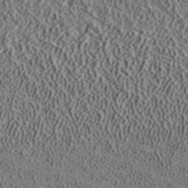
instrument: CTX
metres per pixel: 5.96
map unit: ANa
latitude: 39.8961
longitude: 17.7478
